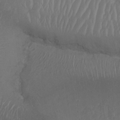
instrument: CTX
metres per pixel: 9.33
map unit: Htu
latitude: -6.3306
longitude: -69.4048
